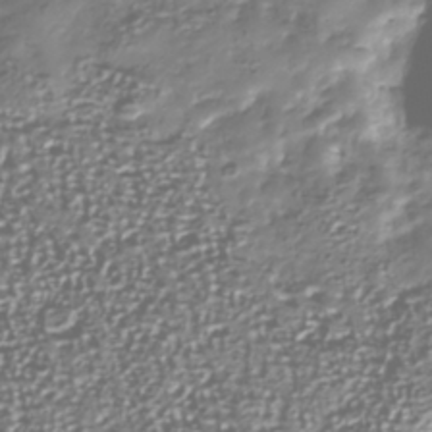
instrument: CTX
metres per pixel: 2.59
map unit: Nhu
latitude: -40.3495
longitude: -82.0255
